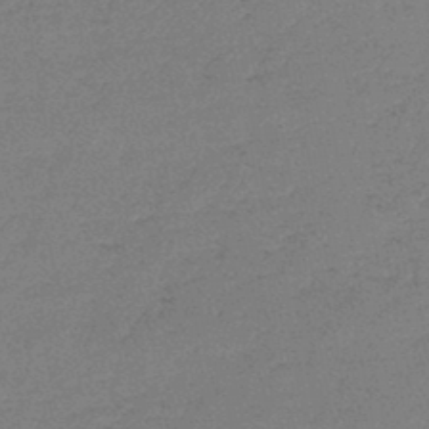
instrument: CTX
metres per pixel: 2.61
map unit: lHb
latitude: -44.5952
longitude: 69.9556
